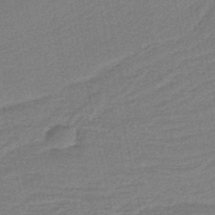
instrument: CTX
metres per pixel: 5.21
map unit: HNb
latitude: -38.4251
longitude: 54.5385
